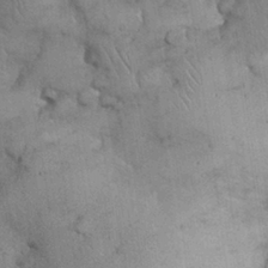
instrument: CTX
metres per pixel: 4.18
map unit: Nhu
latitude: 27.2159
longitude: -68.4412
